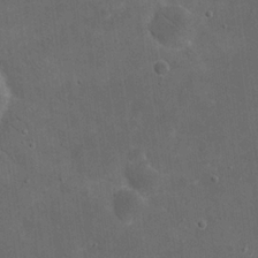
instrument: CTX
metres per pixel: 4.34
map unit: eHh
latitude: 19.9528
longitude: -65.6505
